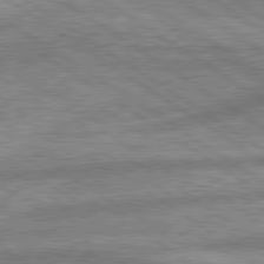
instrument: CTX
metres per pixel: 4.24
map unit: lApd
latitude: 79.5938
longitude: -170.0255
